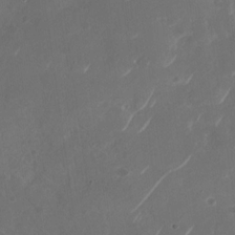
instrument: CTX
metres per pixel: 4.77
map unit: Nhu
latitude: -28.9353
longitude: -70.5546
